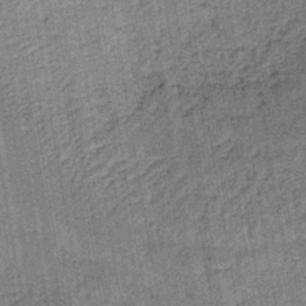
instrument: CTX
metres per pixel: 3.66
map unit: lHb
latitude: -39.0676
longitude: 60.5196
